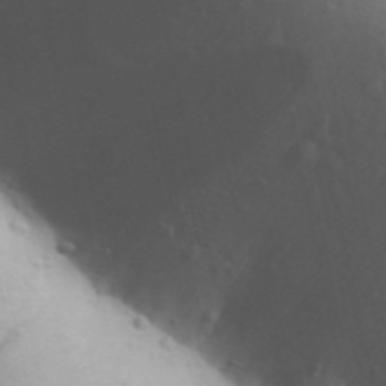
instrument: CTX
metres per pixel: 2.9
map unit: Aa
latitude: 30.9325
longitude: -146.4979
